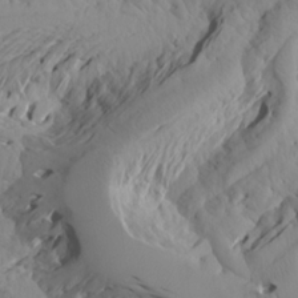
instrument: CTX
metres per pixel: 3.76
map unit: Aa
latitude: 18.1389
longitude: -144.0444
